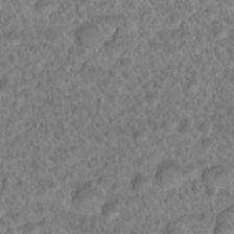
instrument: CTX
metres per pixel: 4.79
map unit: Hto
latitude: 18.4034
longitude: -40.2900
